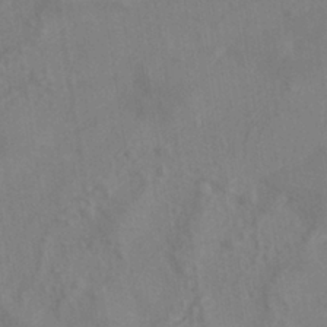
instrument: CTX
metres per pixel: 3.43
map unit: ANa
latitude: -38.6708
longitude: 95.6533
